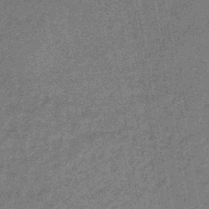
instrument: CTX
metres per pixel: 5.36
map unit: eHb
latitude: -45.6722
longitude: 86.7274
